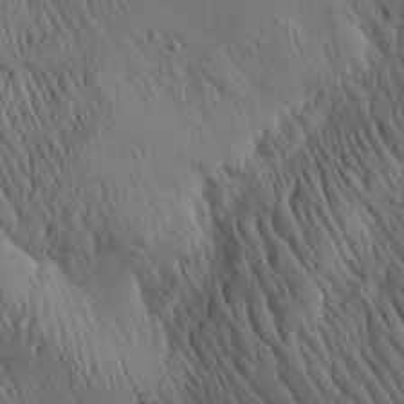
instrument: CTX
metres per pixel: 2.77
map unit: Aa
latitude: 26.5168
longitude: -141.5182
